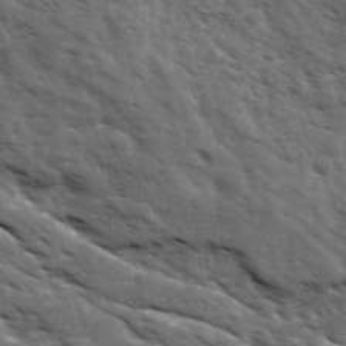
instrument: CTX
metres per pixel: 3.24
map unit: Ave
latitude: 17.6505
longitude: -132.2334
